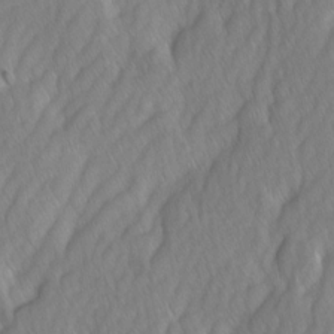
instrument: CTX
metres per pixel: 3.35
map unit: Ave
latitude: -0.9920
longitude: -113.3670
